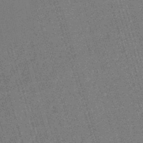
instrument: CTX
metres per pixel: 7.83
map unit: lHb
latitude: -45.5399
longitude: 77.7667
